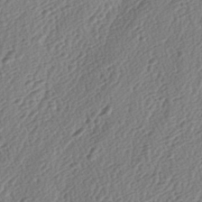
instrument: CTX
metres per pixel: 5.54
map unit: lAa
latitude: -3.7855
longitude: -123.3482
